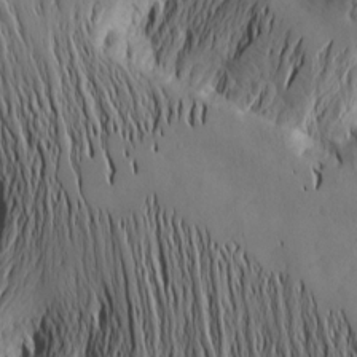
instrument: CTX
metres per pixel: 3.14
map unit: Htu
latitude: -2.6140
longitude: -177.0458
